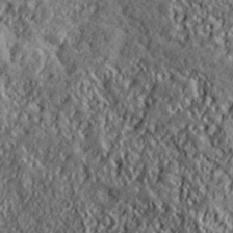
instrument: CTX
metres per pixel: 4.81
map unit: lHvf
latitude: 38.6868
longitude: -91.4237
